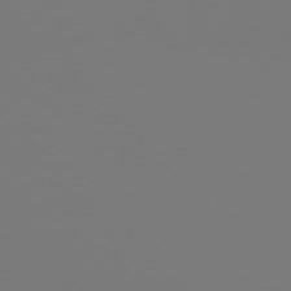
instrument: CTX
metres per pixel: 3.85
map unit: Hpe
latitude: 76.2333
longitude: -136.2523
